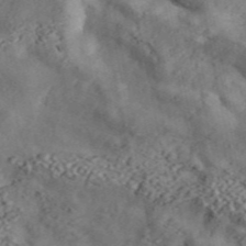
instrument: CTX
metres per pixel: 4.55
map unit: ANa
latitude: 45.5371
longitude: 46.2550
